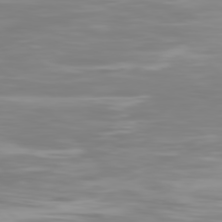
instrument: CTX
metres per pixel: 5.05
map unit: Hpe
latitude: 76.8758
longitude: -164.2145
